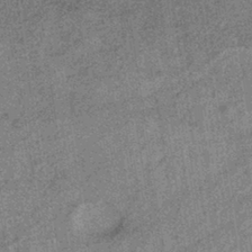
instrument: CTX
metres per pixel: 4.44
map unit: HNhu
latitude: -40.2172
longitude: 96.1795
